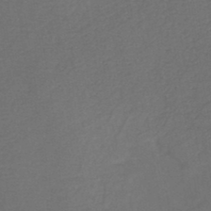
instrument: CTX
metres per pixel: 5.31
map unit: HNb
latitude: -44.1039
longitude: -39.3671
